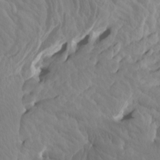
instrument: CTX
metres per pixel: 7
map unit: Htu
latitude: -7.2565
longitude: -71.2348
